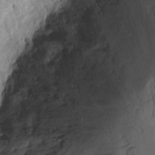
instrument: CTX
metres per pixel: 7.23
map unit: Hto
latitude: 2.7057
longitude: -35.7071
